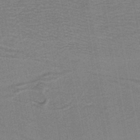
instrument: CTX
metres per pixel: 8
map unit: lHb
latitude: -39.4832
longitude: 54.6519
